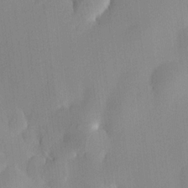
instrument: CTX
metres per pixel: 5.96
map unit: HNhu
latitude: 11.4049
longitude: 8.8597
